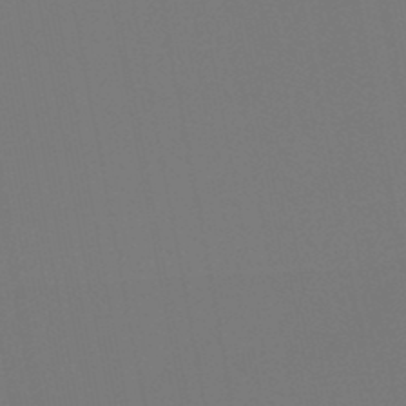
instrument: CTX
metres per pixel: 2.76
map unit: lHb
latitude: -47.1242
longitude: 74.9164
